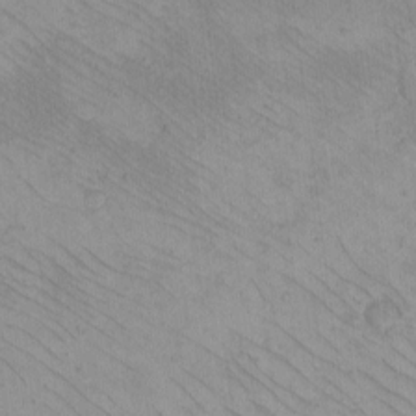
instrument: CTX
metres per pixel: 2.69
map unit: eHh
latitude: -8.8030
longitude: -67.9906
